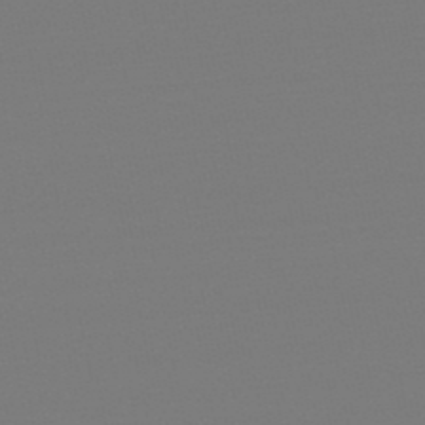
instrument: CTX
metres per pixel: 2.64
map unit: eHb
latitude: -49.4644
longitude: 67.0486
